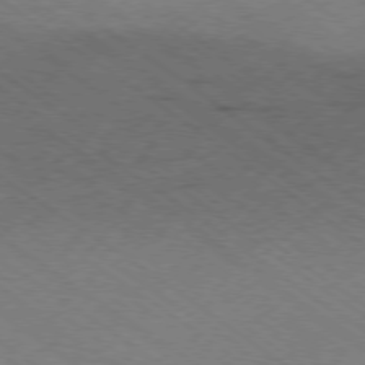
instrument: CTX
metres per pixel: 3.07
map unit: Hpe
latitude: -78.3117
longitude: -21.8395
